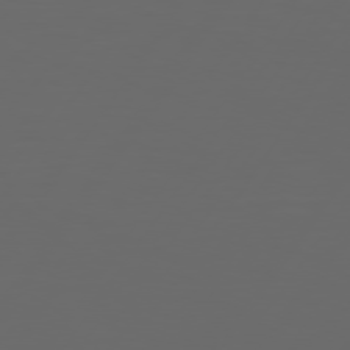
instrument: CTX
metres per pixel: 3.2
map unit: Hpe
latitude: 75.3293
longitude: -125.8961
